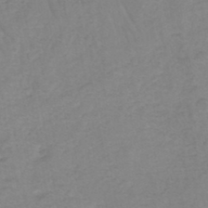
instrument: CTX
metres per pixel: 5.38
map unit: eHh
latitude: -45.8422
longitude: -29.6505
